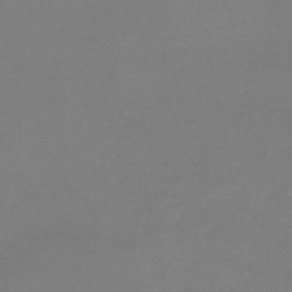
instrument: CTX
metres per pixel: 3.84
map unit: HNb
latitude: -44.7841
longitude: -45.4237
